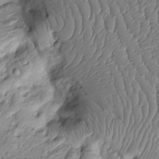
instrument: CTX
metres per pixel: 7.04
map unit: Htu
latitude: -4.0283
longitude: 156.4440
